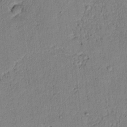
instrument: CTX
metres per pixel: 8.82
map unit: lAvf
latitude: 7.7450
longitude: 169.3131
